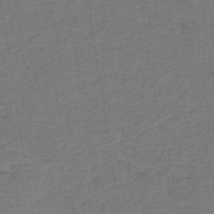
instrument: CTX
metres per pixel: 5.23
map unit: lHb
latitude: -42.7652
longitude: 53.5399
